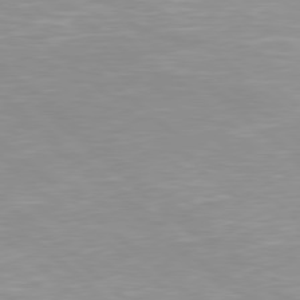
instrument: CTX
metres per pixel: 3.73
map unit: Hpe
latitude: 78.7247
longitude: -122.9136
